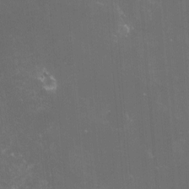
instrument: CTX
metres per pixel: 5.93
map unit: lHvf
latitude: -13.4643
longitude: -101.0459
